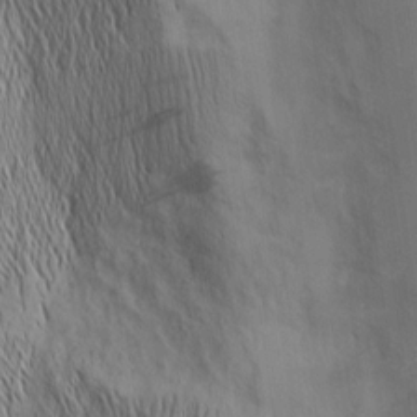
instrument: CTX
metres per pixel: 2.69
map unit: Nhu
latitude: -6.0850
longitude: -152.3656
